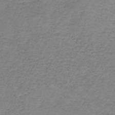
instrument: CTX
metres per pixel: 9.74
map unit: HNb
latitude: -35.4832
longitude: 53.3320
